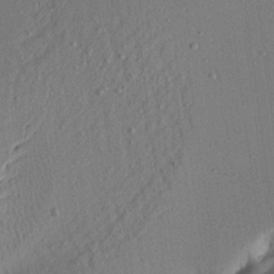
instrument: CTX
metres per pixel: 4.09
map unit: Aa
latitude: 21.0648
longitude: -143.4238
